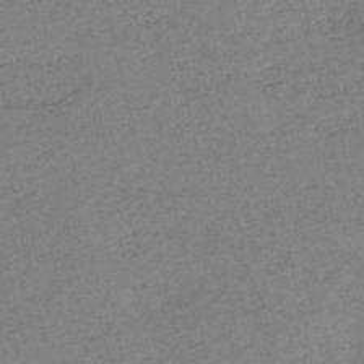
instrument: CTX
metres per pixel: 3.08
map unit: HNb
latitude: -54.0283
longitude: -41.8961
